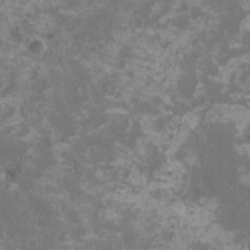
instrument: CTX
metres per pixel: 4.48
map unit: HNhu
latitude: 1.3292
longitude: -2.1766
